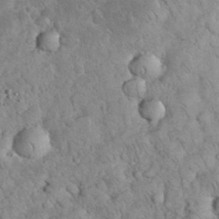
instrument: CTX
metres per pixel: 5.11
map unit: eHh
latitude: 33.1592
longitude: -65.4615
